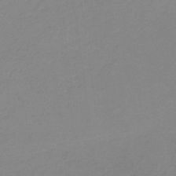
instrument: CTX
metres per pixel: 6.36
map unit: HNb
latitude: -36.5762
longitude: 54.9164
